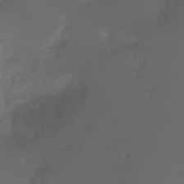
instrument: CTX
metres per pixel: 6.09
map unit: Ht
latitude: -7.5588
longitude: -30.1956
